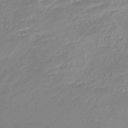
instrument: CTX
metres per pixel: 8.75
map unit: lHb
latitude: -41.8800
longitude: 77.3510
